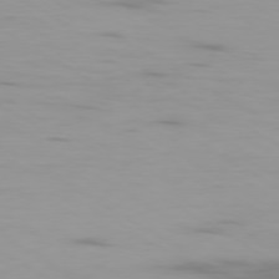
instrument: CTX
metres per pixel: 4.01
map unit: Ap
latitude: -79.9367
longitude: -101.9339
